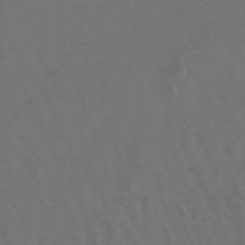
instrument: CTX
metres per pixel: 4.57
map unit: lHb
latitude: -47.9745
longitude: 72.8219
